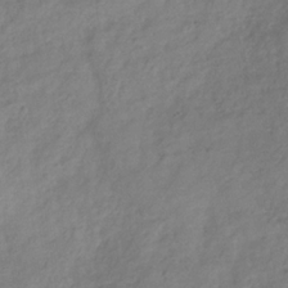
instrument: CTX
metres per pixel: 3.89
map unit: Hve
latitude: -32.5574
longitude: 90.0094
